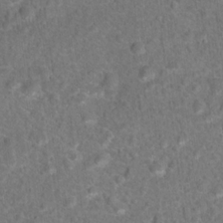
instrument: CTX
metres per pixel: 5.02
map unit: Hto
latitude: 17.7261
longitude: -42.4034
